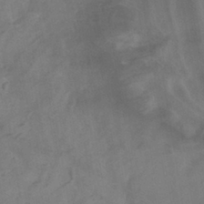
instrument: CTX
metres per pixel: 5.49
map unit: HNhu
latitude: -43.0486
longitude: 101.8422
